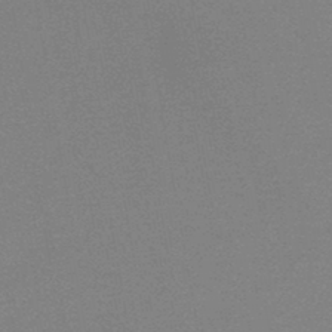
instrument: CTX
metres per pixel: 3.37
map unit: HNb
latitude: -45.1998
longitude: -40.3467
